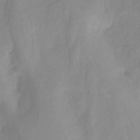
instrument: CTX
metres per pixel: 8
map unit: HNhu
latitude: -29.0298
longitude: 67.5966
